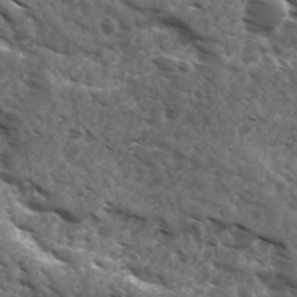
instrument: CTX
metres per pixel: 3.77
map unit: Ave
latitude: 17.5938
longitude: -132.0633
